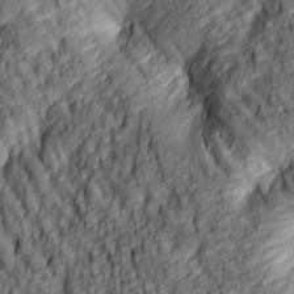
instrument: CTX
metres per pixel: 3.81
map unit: lAa
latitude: 5.1025
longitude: -116.6680
